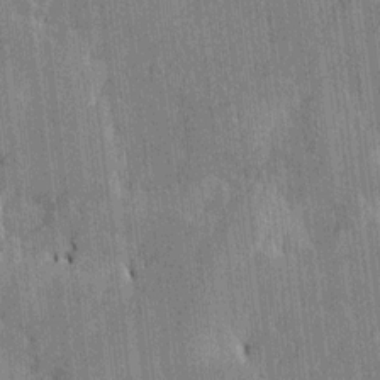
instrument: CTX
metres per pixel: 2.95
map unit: Htu
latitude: -7.2187
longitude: 176.2739
